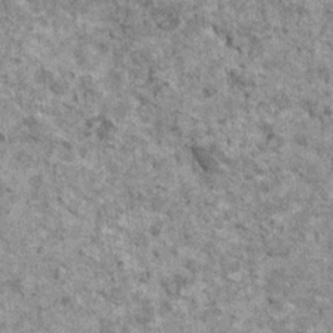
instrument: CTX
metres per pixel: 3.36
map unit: HNhu
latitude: 3.1781
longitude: 4.7652
